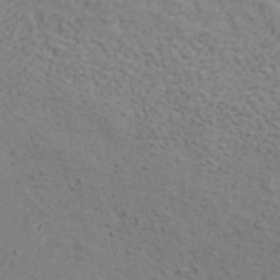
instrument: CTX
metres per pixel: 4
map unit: ANa
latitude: 41.4804
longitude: 54.5385
